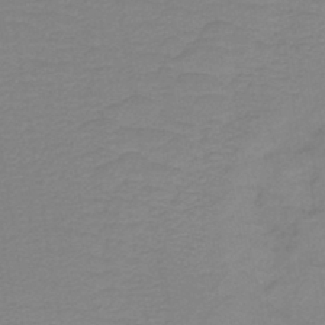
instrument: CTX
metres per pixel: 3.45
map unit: lHb
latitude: -41.7100
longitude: 52.7463
